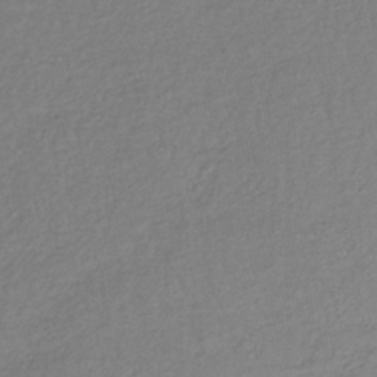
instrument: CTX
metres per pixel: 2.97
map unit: lHb
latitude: -38.5196
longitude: 70.9731
